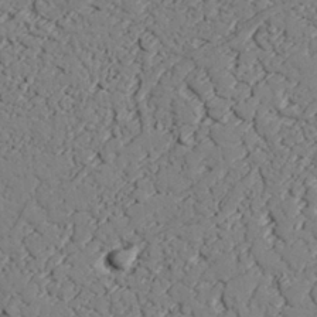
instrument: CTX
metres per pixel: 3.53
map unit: lAvf
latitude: 25.7449
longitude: -110.2901
